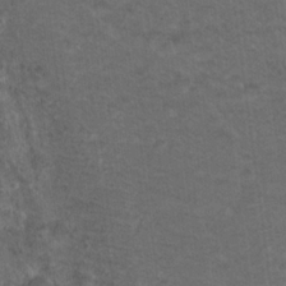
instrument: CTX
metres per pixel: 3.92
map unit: Hto
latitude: 19.3859
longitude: -40.3089
